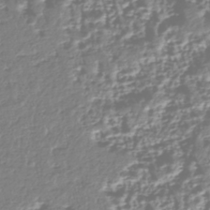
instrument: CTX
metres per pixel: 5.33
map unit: HNhu
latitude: -43.9745
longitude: 106.5007
